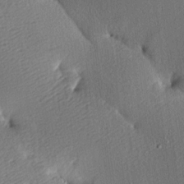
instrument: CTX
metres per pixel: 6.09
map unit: lAa
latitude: -8.9731
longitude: -127.6883
